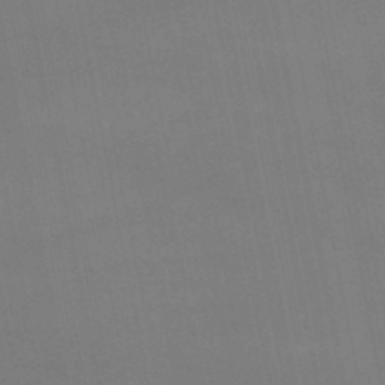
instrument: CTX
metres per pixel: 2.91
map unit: lHb
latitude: -47.3320
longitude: 58.5384
